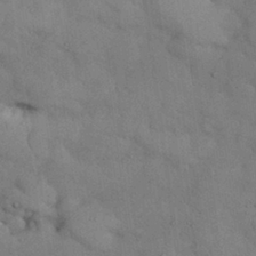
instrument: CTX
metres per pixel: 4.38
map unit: Nhu
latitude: 27.3860
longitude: -71.1781
